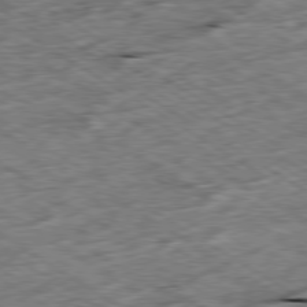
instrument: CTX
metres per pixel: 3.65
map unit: Ap
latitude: -79.9178
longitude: -86.6112
